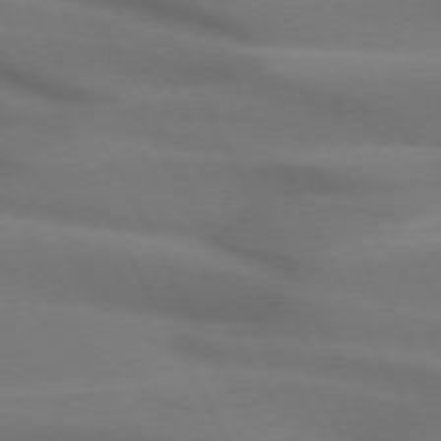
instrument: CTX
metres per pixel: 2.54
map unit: lApd
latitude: 72.4223
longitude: -48.9514
